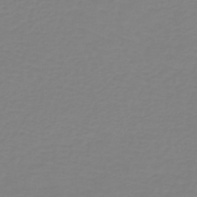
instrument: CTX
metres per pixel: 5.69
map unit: lHb
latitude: -41.0297
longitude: 60.2739
